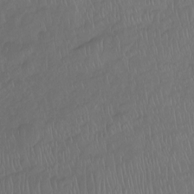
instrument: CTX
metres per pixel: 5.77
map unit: Hto
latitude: -8.1417
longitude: -40.0822
